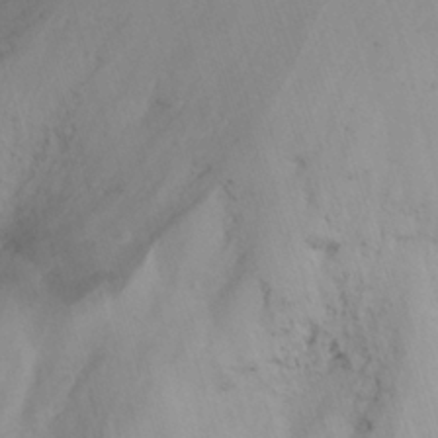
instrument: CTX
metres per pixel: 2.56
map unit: Nhu
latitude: -13.7478
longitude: -60.8191
